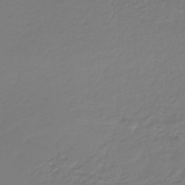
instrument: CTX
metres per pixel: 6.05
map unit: lHb
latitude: -41.3698
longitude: 68.3684
